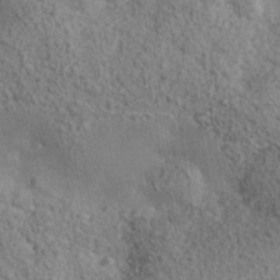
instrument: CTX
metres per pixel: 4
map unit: Nhe
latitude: -35.2943
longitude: -130.5546
